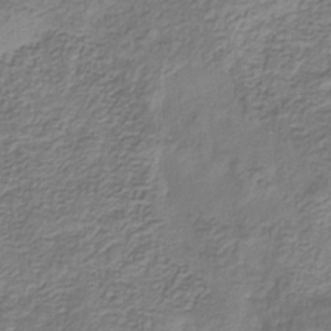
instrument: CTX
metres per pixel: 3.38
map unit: eHb
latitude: -30.5951
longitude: 71.3888
